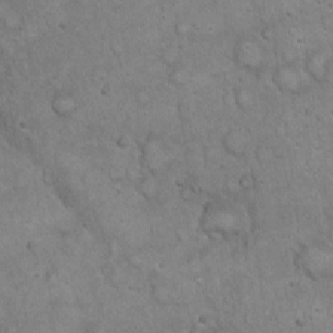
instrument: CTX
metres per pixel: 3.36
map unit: eHh
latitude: 20.1389
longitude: -59.6505
